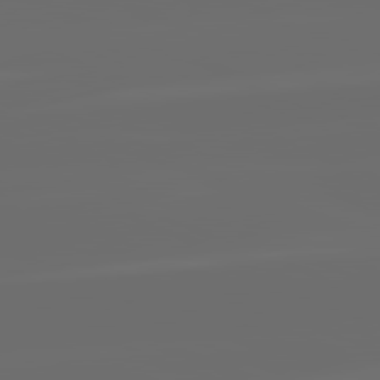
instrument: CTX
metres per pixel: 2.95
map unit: lApd
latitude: 82.2711
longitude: -164.0822
